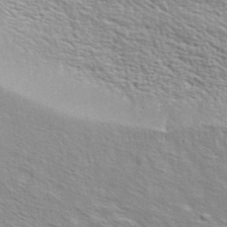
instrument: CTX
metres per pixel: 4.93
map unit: ANa
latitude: 41.0080
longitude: 29.5777
